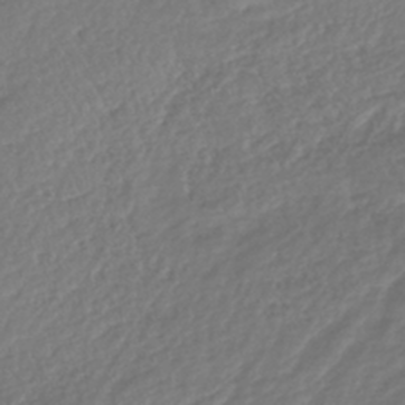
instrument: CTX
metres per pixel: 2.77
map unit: lHb
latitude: -40.5007
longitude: 73.2565
